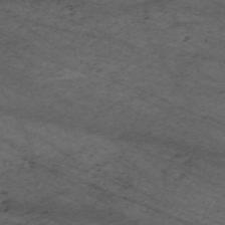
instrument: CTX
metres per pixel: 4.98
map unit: Nve
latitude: -59.8800
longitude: 61.7856
